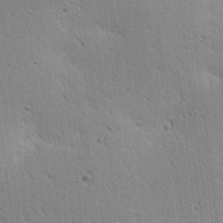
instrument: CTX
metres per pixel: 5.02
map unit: lAa
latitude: 12.9514
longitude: -107.7639
